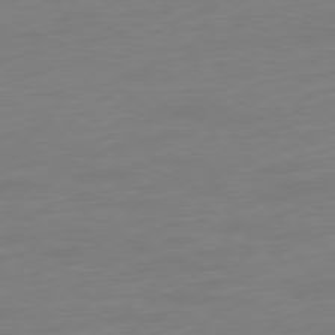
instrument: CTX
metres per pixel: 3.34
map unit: Ap
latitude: -78.6518
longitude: -66.5923
